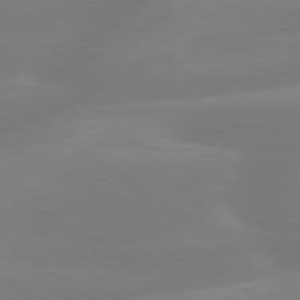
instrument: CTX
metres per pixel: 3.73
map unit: lApd
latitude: 79.5560
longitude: -149.1781
